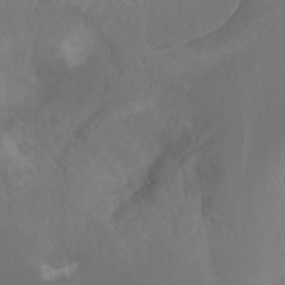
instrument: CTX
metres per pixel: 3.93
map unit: Ht
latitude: -16.1417
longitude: -44.1011
